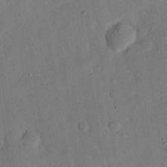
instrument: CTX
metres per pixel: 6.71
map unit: eHh
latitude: 26.8191
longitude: -77.0458
